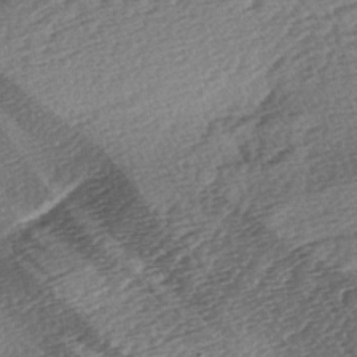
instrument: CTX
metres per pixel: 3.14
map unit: lAa
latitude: -3.2564
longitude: -127.1592
